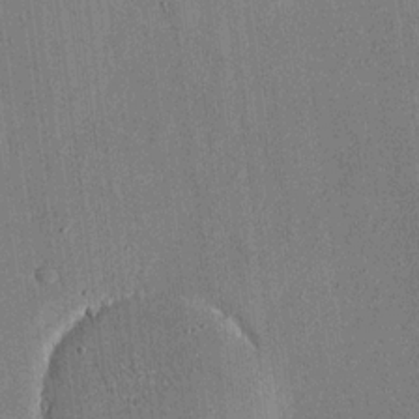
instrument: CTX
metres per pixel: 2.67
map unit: eHh
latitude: 18.5734
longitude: -69.8206
